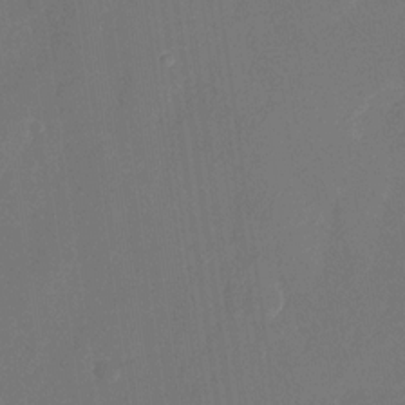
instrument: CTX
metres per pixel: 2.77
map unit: Nhu
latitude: -28.0283
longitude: -65.6883
